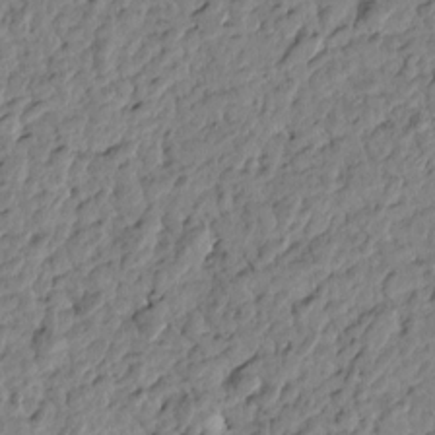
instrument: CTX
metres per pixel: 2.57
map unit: Htu
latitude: -0.6897
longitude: -179.0270
